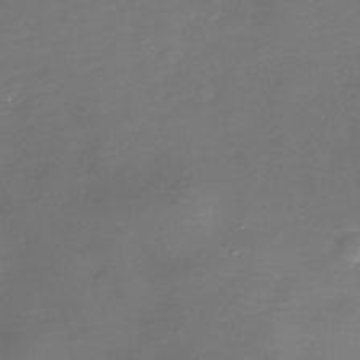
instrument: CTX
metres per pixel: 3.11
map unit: Nhe
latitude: -35.5588
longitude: -90.2523
